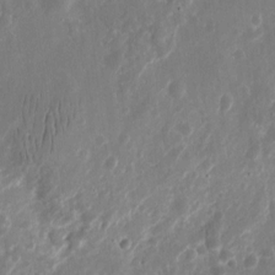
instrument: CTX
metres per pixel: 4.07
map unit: eHh
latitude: 10.7057
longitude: -72.0822
